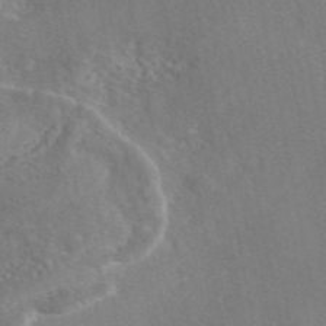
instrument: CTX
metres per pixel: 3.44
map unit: eAb
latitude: 46.1200
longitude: 110.6707
